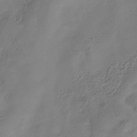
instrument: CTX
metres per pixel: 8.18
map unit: Hve
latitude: -35.0675
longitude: 89.4643
